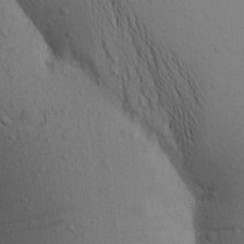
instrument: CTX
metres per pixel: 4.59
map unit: Aa
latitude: 19.7260
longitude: -149.3482
